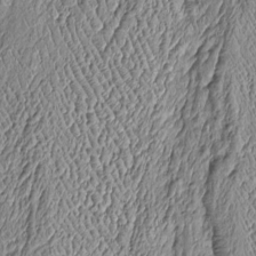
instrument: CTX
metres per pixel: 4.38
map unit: Htu
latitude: -6.2928
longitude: 156.7463
